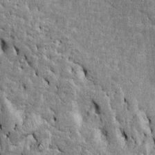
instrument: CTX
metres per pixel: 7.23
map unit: Htu
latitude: -4.7274
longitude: 157.0864
